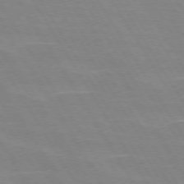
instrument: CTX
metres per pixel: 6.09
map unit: lApd
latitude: 72.8191
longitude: -56.1388
